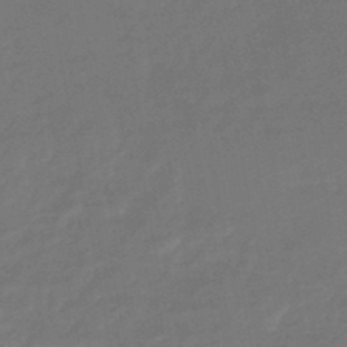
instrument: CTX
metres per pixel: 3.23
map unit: HNhu
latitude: -46.3495
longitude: 90.2173
